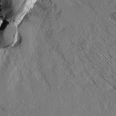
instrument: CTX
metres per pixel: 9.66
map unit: lAvf
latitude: 4.7813
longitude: -105.3860
